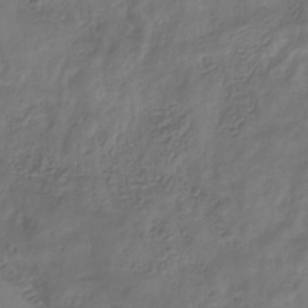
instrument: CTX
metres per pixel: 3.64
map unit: eHb
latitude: -29.9367
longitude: 71.1998
